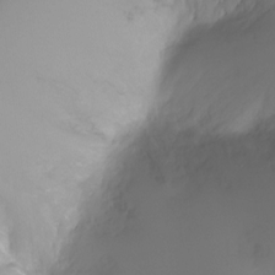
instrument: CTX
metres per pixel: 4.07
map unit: Ht
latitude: -6.3495
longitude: -30.0255
